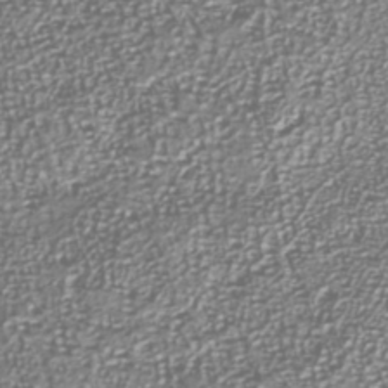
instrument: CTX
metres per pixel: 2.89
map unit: Nhu
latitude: -40.3873
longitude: -82.0444
